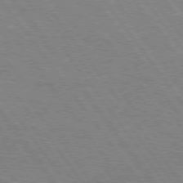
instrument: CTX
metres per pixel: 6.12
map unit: Hpe
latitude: 75.1970
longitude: -157.5371
